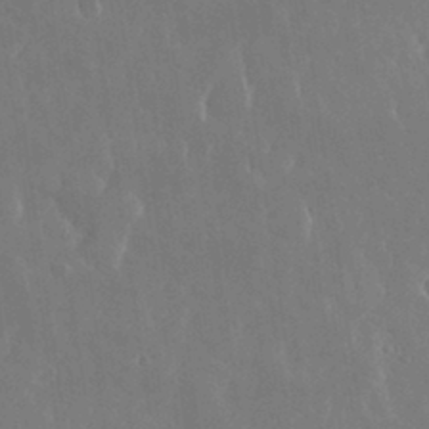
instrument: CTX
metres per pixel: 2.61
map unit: Nhu
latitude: 30.6869
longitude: -56.5545
